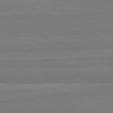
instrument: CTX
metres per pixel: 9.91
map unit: lApd
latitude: 81.9717
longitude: -173.0836
